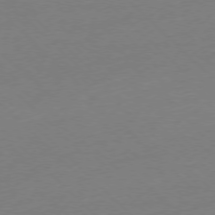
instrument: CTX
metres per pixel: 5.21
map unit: Ap
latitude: -77.4643
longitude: -92.2711
